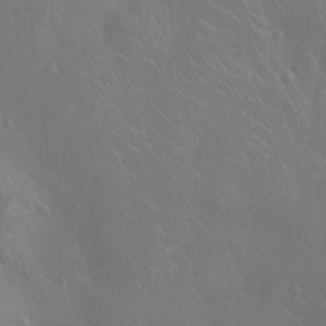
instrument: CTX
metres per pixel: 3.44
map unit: Ht
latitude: -4.0661
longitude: -18.0633
